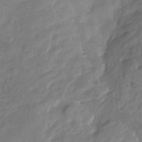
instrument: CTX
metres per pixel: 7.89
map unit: Nhu
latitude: -23.3132
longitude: -56.6679
